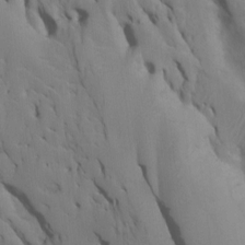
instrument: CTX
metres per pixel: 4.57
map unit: Htu
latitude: -6.8975
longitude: 144.9353
